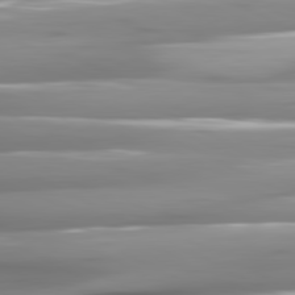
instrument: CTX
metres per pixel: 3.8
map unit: lApd
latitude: 81.1403
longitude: -145.1025
